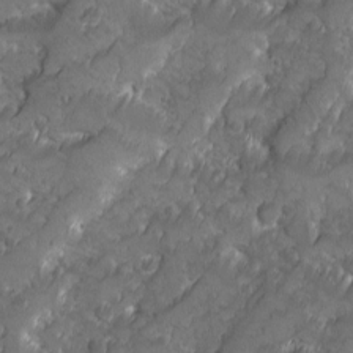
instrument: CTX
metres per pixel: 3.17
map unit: Ave
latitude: 10.1200
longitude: -105.1592
